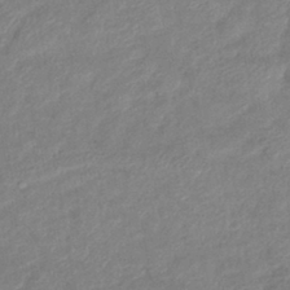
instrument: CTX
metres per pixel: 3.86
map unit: lHb
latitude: -40.5574
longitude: 78.1416
